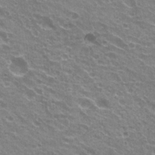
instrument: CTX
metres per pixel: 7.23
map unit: Hto
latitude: 23.0458
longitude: -32.0444
